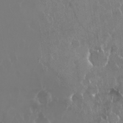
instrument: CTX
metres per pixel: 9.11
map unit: Nhu
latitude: 29.0647
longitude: -62.8947
